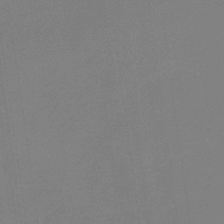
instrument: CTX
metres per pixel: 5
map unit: HNb
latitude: -36.9163
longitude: 54.9164
